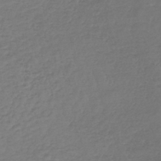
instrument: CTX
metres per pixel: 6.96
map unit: lHb
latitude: -43.1053
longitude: 69.7099
